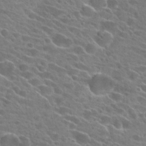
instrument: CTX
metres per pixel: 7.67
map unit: Hto
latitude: 24.2900
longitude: -41.3292
